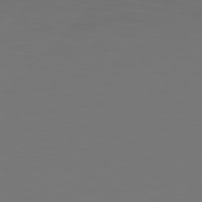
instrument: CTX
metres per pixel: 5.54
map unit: lApd
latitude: 79.0837
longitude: -173.8583
